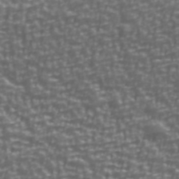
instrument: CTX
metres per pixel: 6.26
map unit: Ave
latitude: 40.8191
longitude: -113.0080
